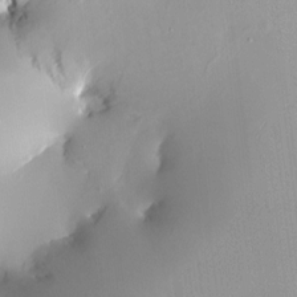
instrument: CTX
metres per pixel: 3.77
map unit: HNhu
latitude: 3.9150
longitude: 5.5210
